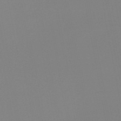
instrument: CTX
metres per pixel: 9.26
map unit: HNb
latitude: -54.5196
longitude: -49.1781
